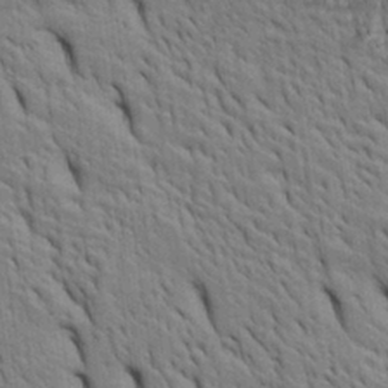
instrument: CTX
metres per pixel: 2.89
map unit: Htu
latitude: -3.9367
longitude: 152.2172
